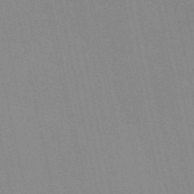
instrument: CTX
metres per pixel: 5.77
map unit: eAb
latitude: 51.1781
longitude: 108.5763
